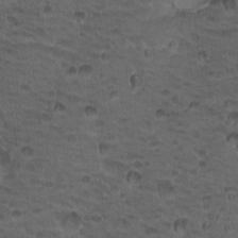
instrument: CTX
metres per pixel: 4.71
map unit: Hto
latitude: 19.0647
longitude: -32.2334
